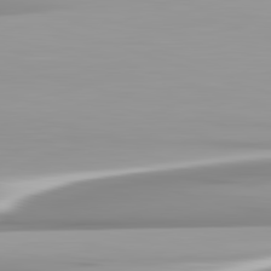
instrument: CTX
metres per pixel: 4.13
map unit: lApd
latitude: 82.7057
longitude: -138.2900
